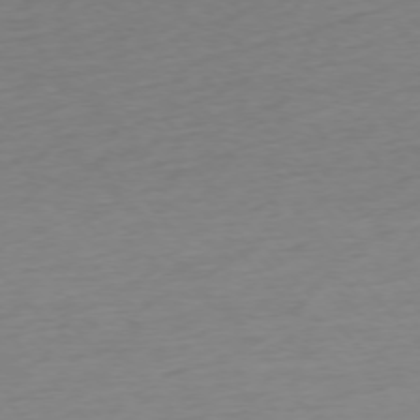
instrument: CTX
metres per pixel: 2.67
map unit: Ap
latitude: -76.0472
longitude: -64.1578
